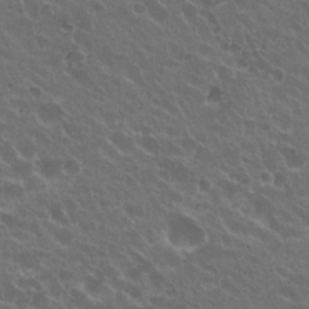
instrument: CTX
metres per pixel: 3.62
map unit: Hto
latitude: 23.4237
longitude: -32.1011
